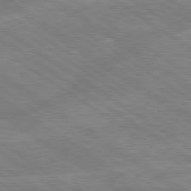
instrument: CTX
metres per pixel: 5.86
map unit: lApd
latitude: 79.4805
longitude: -132.6491
